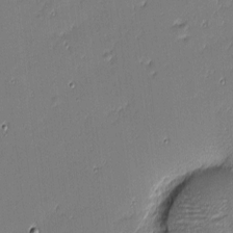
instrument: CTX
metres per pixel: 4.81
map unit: eHh
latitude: -3.5021
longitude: -81.7261
